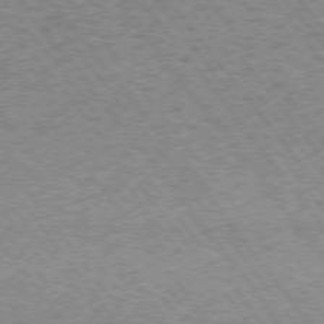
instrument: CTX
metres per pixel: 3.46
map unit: Hpe
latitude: 73.1593
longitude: -142.1200
